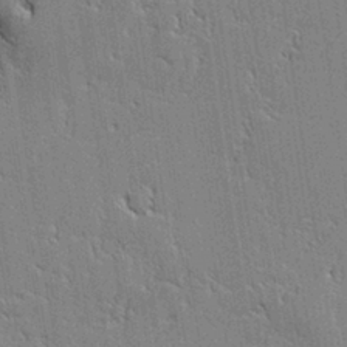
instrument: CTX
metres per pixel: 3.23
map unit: lAvf
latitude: 0.1766
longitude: -108.0822
